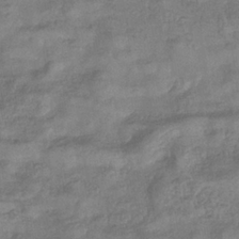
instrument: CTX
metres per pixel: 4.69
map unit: eHb
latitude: -33.5022
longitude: 76.3684
